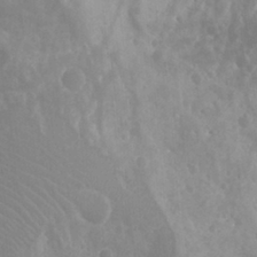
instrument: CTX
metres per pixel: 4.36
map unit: Htu
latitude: -1.5211
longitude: -76.6112
